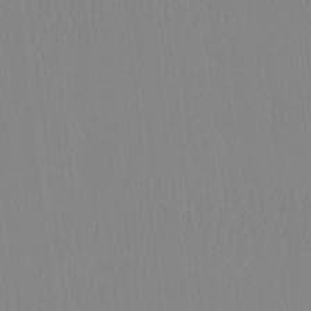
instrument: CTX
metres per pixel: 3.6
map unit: HNhu
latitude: -4.3873
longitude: 14.7086
